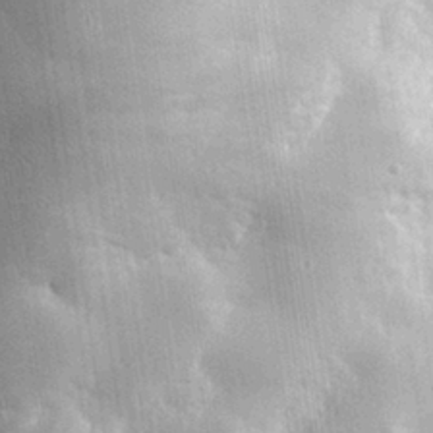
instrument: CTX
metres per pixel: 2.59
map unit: eHh
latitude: 30.5735
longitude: -80.1389
